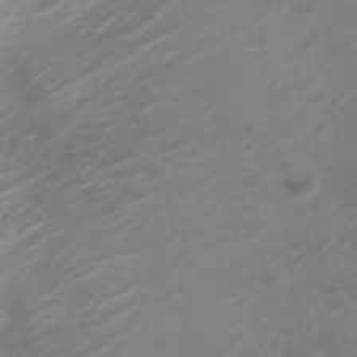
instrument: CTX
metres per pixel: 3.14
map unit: Nve
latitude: -20.6707
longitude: 106.5196
